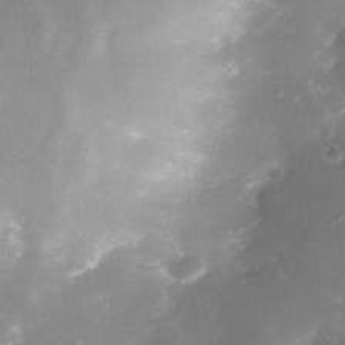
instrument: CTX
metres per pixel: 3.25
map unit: Nhe
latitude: -32.6330
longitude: -116.2900
